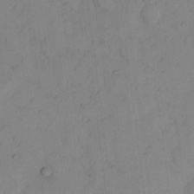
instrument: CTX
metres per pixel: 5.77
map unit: Hto
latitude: 8.6113
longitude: -58.7624
